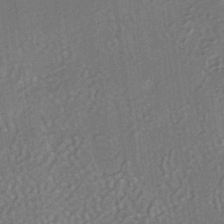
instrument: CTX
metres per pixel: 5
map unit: HNhu
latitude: -41.7477
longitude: 94.4251
